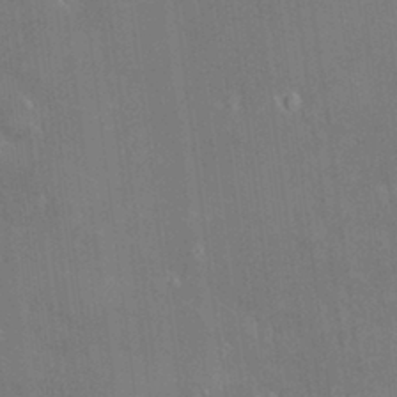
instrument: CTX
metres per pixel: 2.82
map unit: HNhu
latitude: 4.8191
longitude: 8.9353
